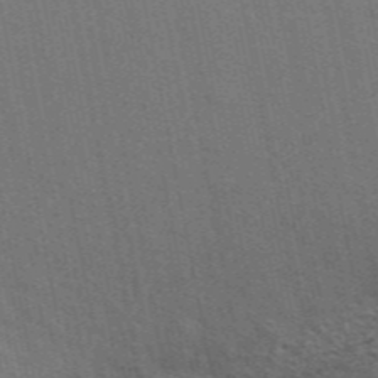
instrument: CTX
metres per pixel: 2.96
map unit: ANa
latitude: 49.3104
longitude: -75.5938
